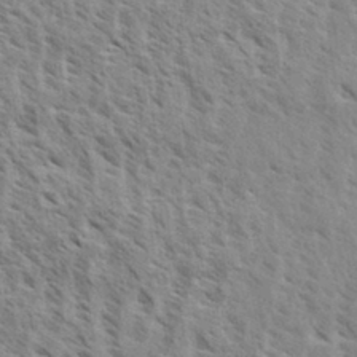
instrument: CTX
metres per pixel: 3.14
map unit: eHh
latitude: 33.8394
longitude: -140.8191
